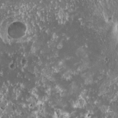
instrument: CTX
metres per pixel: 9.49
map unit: HNhu
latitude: 2.9891
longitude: 6.2361
